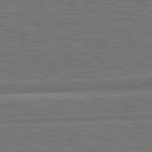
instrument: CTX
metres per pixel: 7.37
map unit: lApd
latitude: 81.2537
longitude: -171.8583
